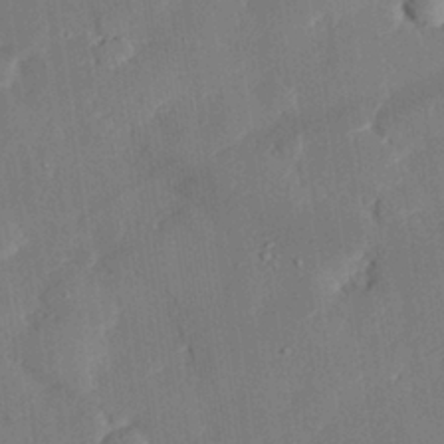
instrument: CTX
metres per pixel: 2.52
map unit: eHh
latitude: 28.1955
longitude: -81.9717
